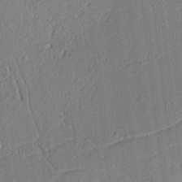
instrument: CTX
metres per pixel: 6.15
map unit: Ht
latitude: 9.5938
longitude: -76.1389
